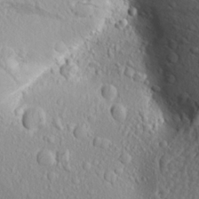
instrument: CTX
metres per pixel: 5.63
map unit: Aa
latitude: 18.4979
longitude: -147.9528
